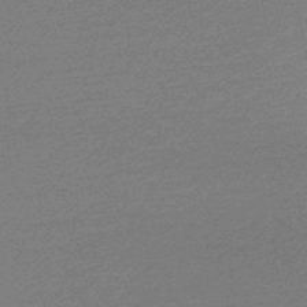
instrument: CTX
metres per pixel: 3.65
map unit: lHb
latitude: -46.6140
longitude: 58.1794
